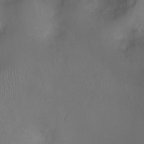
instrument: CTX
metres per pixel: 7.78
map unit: Ht
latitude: -3.0675
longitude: -18.6301
